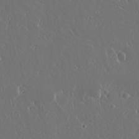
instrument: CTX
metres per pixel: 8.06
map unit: lAvf
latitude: 17.1025
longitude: -126.8758
